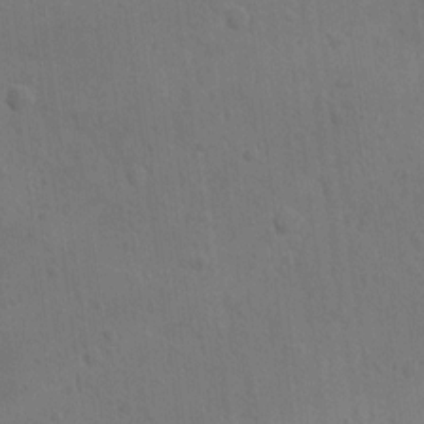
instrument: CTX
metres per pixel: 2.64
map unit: lAvf
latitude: -9.3132
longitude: -120.3657
